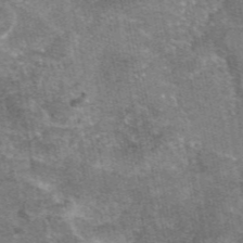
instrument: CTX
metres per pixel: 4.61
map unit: eAb
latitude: 46.5546
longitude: 103.6911
